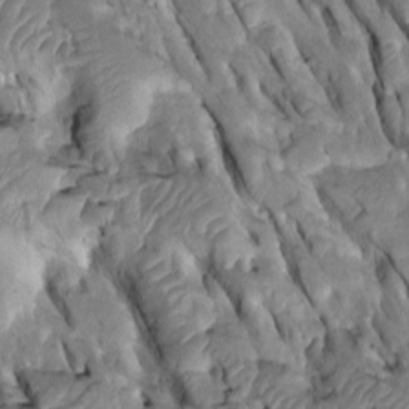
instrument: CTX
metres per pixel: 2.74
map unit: Htu
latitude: -2.1227
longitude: 149.3888
